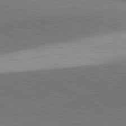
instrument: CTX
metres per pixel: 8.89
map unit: lApd
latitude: 81.7639
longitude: 140.1039
